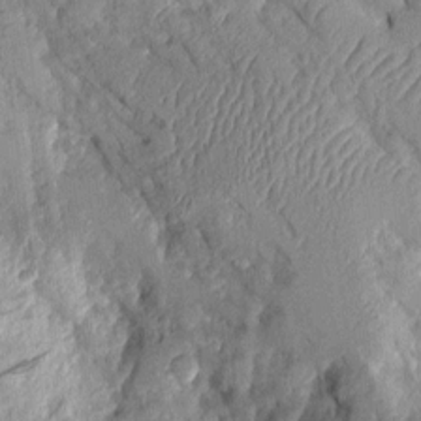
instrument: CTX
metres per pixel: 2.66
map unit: Aa
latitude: 9.5560
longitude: -127.6505
